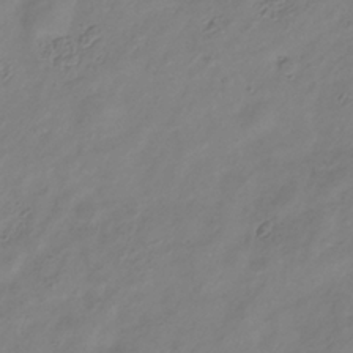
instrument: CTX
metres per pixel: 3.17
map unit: Hve
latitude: -35.2376
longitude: 89.0675
